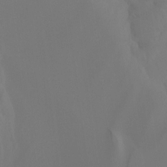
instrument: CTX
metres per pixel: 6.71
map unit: Ht
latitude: -15.7478
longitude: -43.3104
